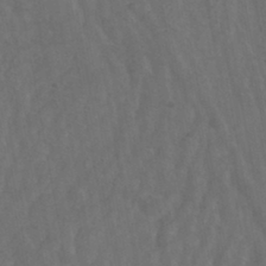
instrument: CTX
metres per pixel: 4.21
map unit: ANa
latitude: -39.0864
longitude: 97.2376
